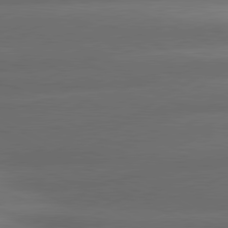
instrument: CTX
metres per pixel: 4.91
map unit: lApd
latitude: 80.7624
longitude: -143.1025
